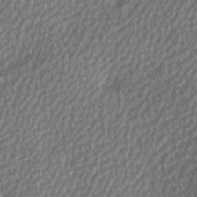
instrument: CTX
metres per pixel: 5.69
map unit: Hve
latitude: 2.2144
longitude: -121.3860
